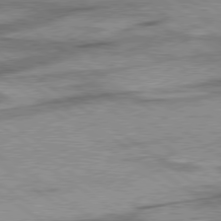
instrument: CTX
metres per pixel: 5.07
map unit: lApd
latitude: 78.5924
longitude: -53.5560
